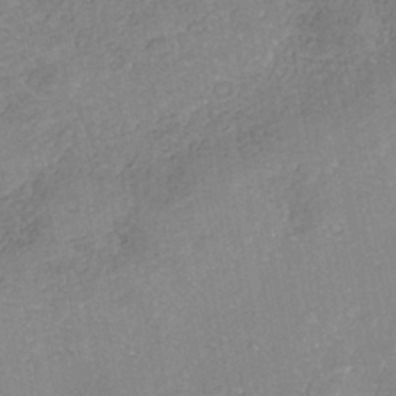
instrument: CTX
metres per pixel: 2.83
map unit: Nhe
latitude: -41.4454
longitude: -109.6693
